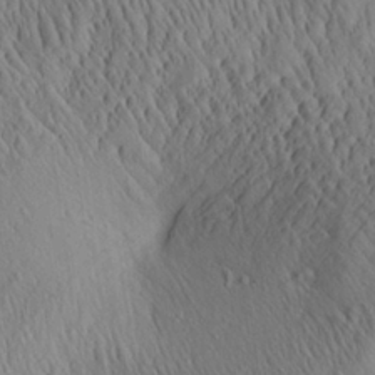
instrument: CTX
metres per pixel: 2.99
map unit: Aa
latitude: 26.5924
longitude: -141.1781
